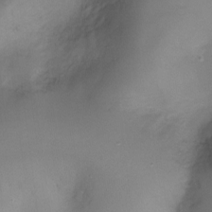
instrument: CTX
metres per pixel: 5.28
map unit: Ht
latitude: -10.7274
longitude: -28.9702
